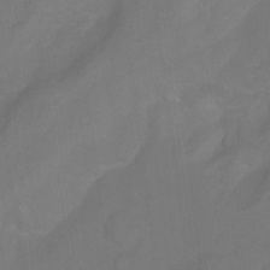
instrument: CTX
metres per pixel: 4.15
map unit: Ht
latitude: -4.1794
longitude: -62.4601
